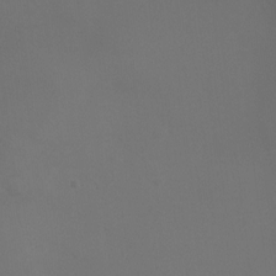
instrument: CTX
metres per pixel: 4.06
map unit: Ht
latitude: -3.5588
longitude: -25.4993
